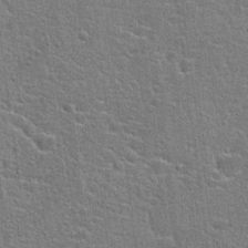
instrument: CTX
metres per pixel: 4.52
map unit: Hto
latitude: 21.8961
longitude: -43.9906
